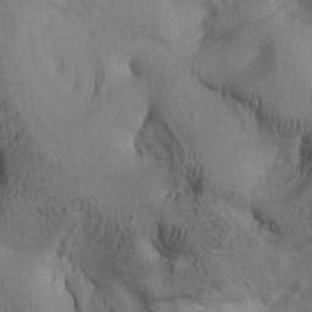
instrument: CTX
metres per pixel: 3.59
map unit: lAa
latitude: 5.7639
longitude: -114.0633
